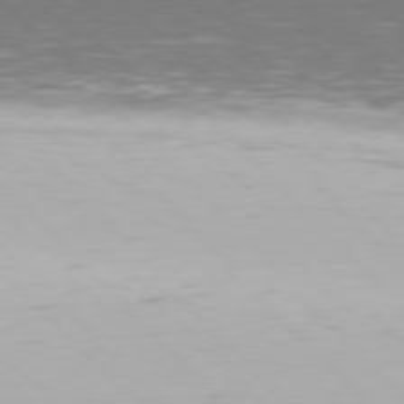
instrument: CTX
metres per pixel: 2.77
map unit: Hpe
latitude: 77.1403
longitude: -170.4601
